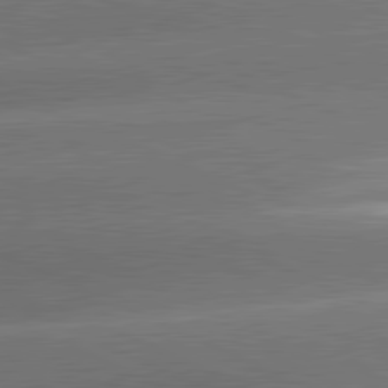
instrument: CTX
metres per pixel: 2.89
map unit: lApd
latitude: 81.5371
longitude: -159.8772
